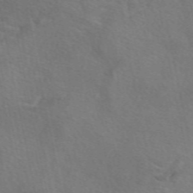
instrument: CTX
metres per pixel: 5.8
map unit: eAb
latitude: 50.7813
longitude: 110.8219
